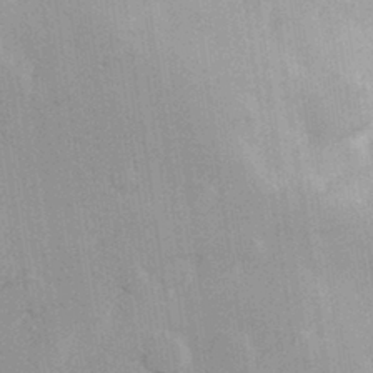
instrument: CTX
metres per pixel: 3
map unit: Hve
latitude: 30.8758
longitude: 149.1054
